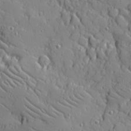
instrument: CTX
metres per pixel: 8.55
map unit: Ave
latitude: 11.0648
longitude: -101.3293
